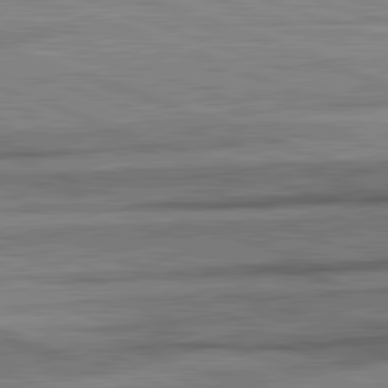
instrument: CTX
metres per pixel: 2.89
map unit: lApd
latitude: 82.3845
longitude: -162.4412
